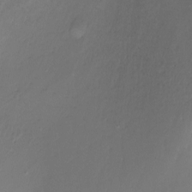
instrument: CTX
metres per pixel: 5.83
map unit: Nhu
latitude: -12.3306
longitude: -68.4034
